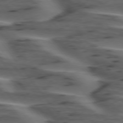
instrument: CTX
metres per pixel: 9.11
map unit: lApd
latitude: 75.4615
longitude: -71.0080
